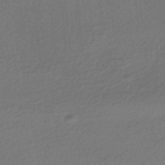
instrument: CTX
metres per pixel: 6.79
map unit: HNhu
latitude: -43.6532
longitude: 96.8975
